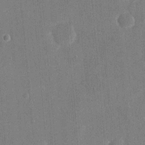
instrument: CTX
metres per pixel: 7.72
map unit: eHh
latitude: 19.6882
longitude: -68.1389
